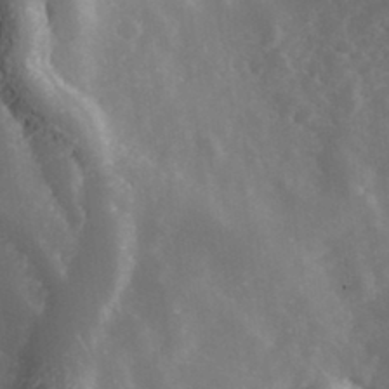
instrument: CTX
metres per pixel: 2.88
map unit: Hve
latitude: 33.2915
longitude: 149.8990
